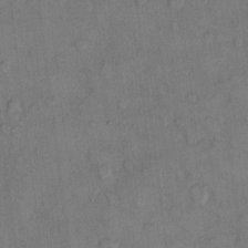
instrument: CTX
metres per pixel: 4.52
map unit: Hto
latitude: 10.8380
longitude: -58.6491
